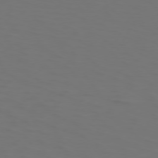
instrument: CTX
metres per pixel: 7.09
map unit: Hpe
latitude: 74.1956
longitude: -125.4804
